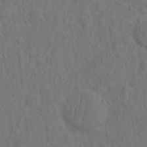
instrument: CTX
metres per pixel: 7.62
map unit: eHh
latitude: -2.5384
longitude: 17.7856
